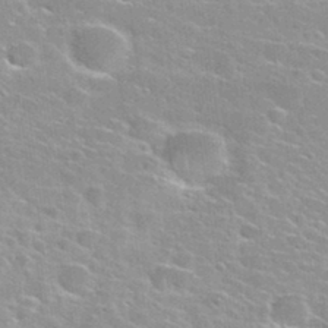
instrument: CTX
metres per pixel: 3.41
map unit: Nhu
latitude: 30.5735
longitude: -50.3467
